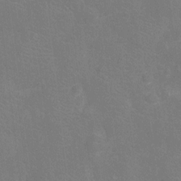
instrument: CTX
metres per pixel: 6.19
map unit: Nhu
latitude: -13.8234
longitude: -25.0836
